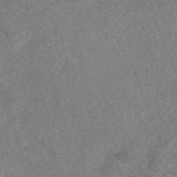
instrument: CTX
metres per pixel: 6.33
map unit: eAb
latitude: 49.1214
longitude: 109.7100
